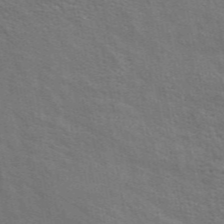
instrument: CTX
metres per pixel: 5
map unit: ANa
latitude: 48.7246
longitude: -74.6679
